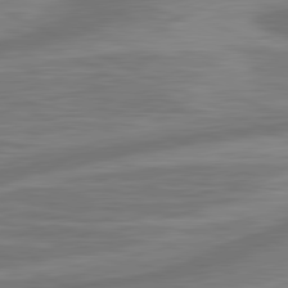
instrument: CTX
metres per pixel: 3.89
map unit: lApd
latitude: 81.3482
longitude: -174.9892
